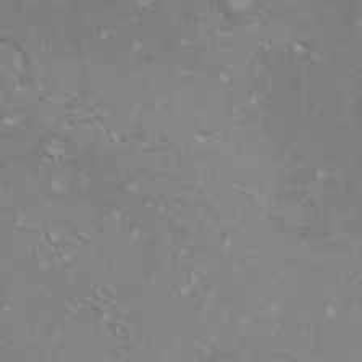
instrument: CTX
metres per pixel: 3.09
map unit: Ht
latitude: 5.5938
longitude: -29.4804
